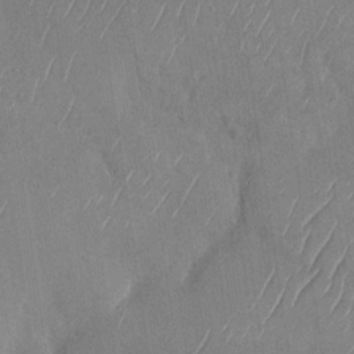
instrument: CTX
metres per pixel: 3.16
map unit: Nhu
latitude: -29.3132
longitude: -59.6127
